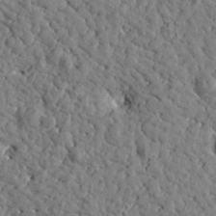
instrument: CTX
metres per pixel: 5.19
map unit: Htu
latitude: -0.4440
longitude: -178.8569
